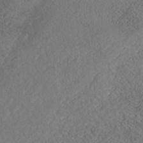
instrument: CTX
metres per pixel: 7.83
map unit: Nhe
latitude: -40.5951
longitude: -110.9703
